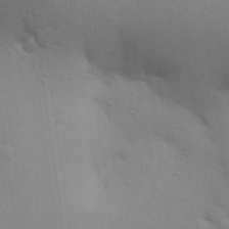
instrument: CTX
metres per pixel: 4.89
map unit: Aa
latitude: 29.1970
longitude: -147.2348
